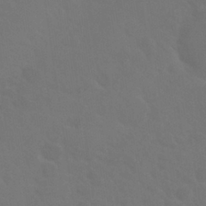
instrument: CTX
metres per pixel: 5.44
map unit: Nhu
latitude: 29.2726
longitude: -52.4979
